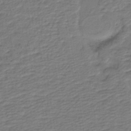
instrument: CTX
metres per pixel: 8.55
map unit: lHb
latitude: -38.3873
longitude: 56.9164
